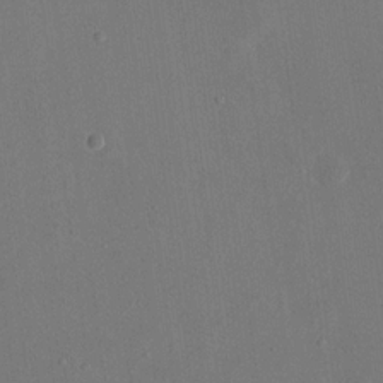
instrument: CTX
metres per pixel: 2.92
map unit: eHh
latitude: 17.9150
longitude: -70.2900
